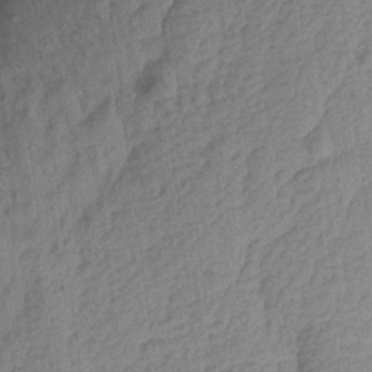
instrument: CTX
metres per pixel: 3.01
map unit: Aa
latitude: 16.2334
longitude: -146.2523
